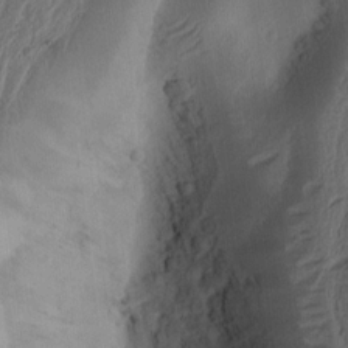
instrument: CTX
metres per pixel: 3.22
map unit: Ht
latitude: 10.7624
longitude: -74.4979
